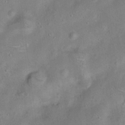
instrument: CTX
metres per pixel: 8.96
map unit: Hto
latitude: 15.7450
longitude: -42.2901
